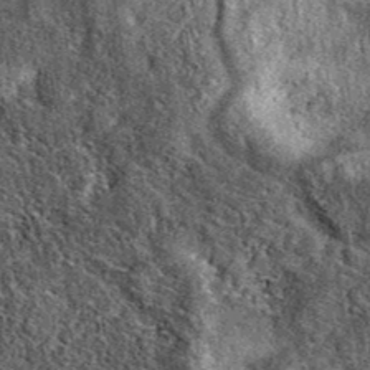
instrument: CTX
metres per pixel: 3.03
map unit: eAb
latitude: 39.8583
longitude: 108.7085
